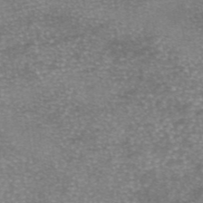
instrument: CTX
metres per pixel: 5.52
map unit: eAb
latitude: 45.9528
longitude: 104.6896
